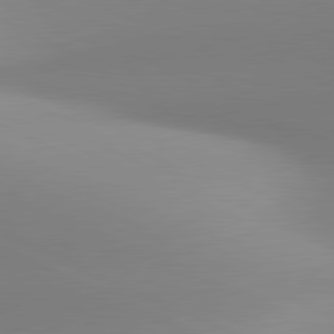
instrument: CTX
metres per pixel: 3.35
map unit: lApd
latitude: 81.1403
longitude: 143.2942
